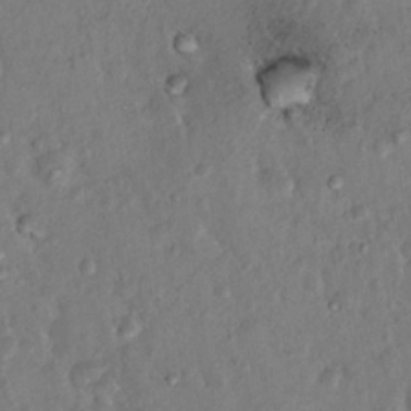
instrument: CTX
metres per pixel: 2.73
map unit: Hto
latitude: 14.8947
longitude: -29.8772
